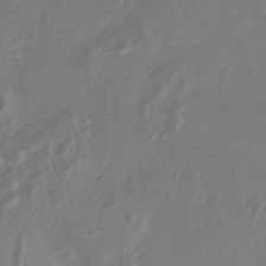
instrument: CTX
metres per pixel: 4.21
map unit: HNhu
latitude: -43.3320
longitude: 91.2754
